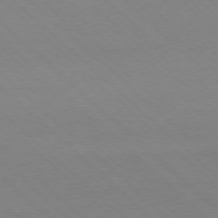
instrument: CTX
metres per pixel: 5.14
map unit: Ap
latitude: -77.8233
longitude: -84.8569
